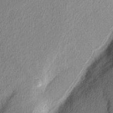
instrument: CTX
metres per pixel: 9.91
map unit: Nhu
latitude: 2.5734
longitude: -76.7435
